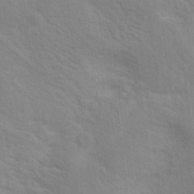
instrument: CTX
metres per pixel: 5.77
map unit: Hto
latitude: 16.4412
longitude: -38.3278
